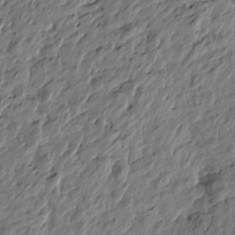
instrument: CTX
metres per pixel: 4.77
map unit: Htu
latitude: -2.4062
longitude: -179.4049
